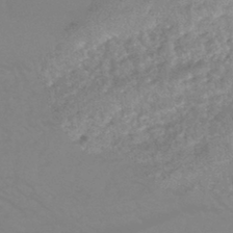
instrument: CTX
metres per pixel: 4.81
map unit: HNhu
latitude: -44.9920
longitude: 90.6330
